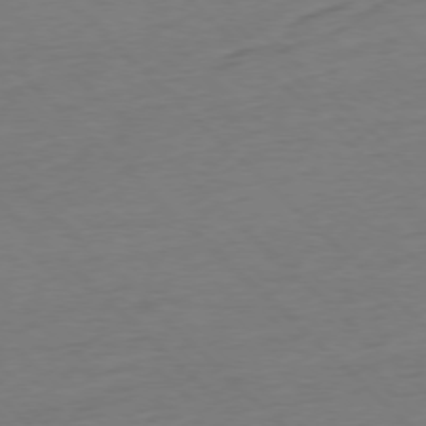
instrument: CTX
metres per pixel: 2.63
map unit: Ap
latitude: -77.5777
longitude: -92.0444
